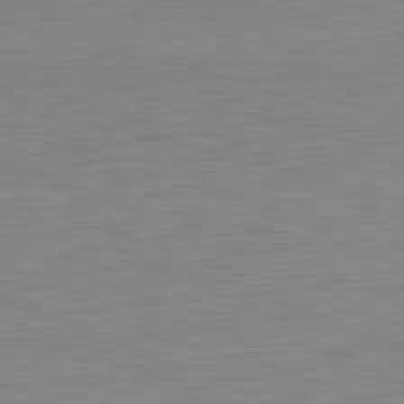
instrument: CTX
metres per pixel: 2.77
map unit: Hpe
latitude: -82.0283
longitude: 9.7478
